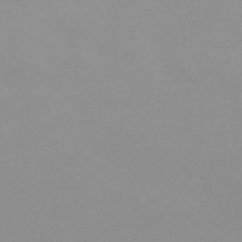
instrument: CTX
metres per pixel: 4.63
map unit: HNb
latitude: -56.0283
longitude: -41.1970
